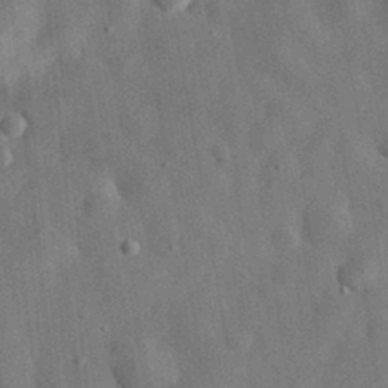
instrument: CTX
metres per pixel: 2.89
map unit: eHh
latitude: 31.2726
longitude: -76.8758
